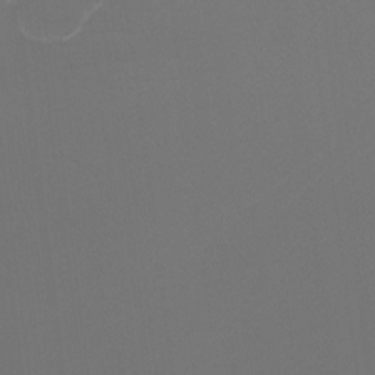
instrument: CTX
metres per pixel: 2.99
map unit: Htu
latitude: -13.4643
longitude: -48.1956
